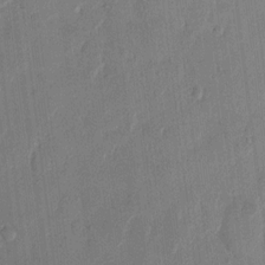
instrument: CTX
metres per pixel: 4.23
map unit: eHh
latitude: 12.9892
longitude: -68.8191
